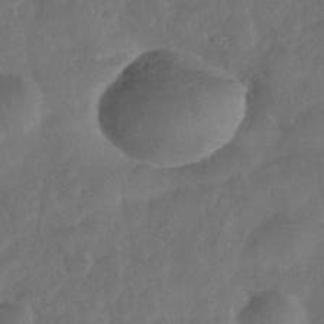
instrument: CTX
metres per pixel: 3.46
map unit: Nhe
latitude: -36.7085
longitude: -176.5168
